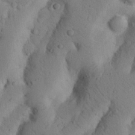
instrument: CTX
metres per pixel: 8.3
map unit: Nhu
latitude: 20.6680
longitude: -74.8002
